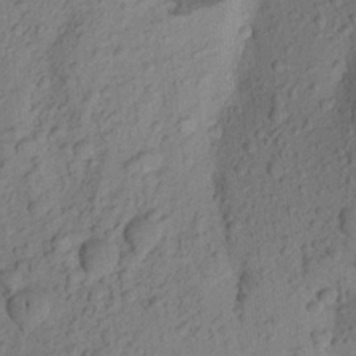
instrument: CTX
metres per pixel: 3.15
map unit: Aa
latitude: 22.4223
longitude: -147.8206
